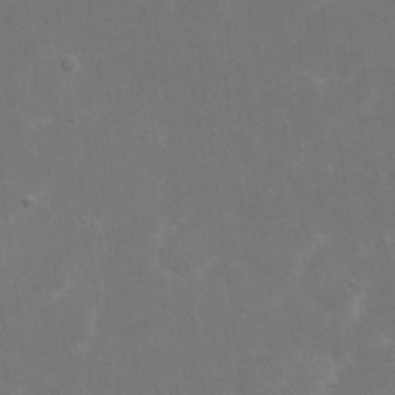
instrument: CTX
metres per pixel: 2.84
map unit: eHh
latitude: 17.3860
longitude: -72.3468
